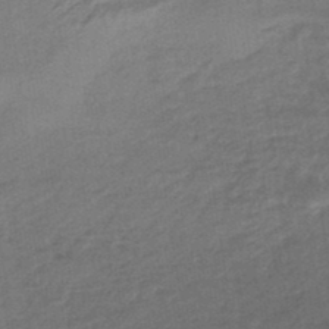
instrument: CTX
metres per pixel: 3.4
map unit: HNhu
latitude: -45.5399
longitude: 91.0487
